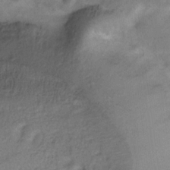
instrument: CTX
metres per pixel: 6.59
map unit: Hve
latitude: -32.6330
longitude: 89.4076
